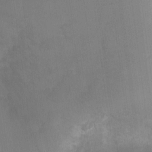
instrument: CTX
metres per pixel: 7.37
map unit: Ht
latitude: -1.2565
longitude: -20.4601
